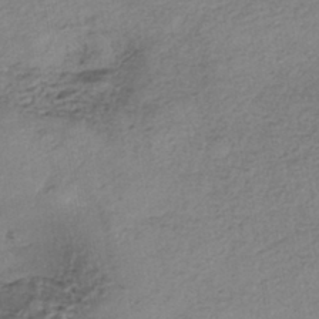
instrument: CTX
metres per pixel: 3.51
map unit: eHh
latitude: -42.1227
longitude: 119.5966
